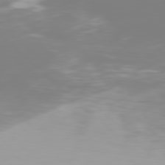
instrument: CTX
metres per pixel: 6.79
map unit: Hpe
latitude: 77.9150
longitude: -134.3845
